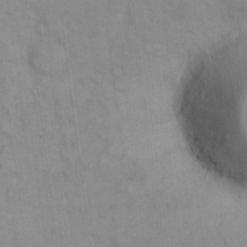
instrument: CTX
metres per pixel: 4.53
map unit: eHh
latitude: 16.0633
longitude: -66.0822
